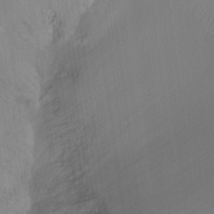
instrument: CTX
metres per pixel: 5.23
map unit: Ht
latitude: -12.1984
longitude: -46.4601
